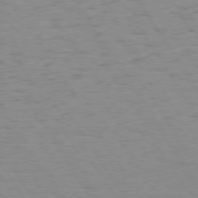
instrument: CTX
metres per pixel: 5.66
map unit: Hpe
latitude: 74.2334
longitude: -136.1956
